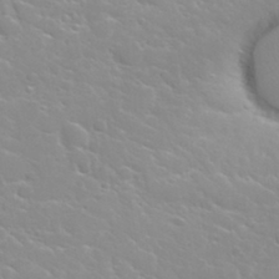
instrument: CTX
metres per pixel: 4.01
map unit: Nhu
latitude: 31.2348
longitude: -50.7435
